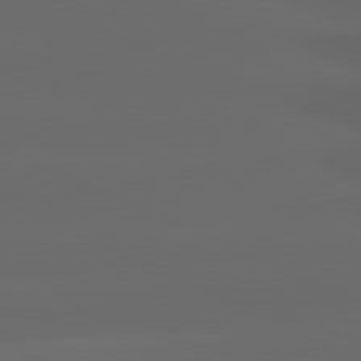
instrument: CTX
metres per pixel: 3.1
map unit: lApd
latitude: 81.3293
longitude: -146.9703
